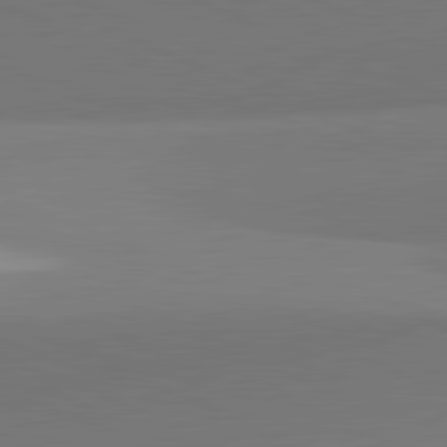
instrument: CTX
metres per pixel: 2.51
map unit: lApd
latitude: 82.0255
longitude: 151.0675
